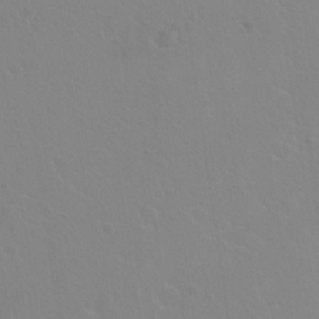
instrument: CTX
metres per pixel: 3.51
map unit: Hto
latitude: 20.6113
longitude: -33.8394
